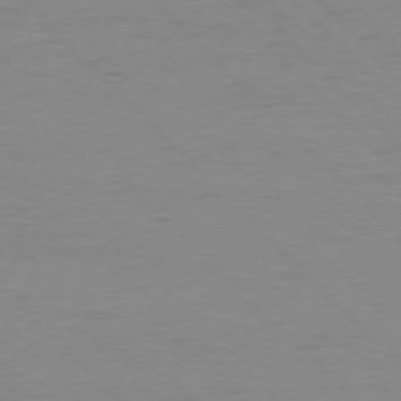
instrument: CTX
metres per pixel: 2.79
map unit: Ap
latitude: -77.2565
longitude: -92.6868
